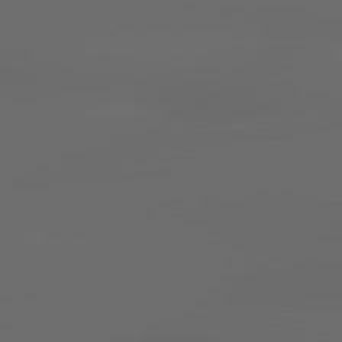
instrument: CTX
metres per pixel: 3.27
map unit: lApd
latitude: 79.4049
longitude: -139.4426
